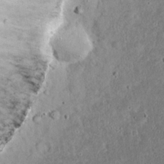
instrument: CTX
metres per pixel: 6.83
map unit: eHh
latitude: 17.7450
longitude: -73.5749
